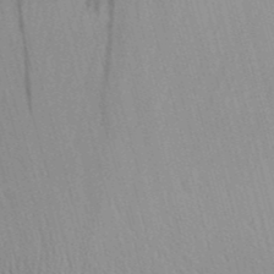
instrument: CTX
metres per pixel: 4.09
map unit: Aa
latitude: 30.9325
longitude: -135.3103
